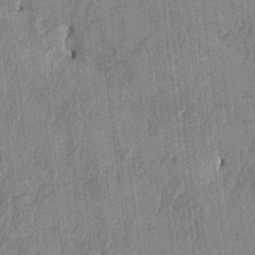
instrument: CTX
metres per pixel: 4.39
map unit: HNhu
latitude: 1.1781
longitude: -6.1011
